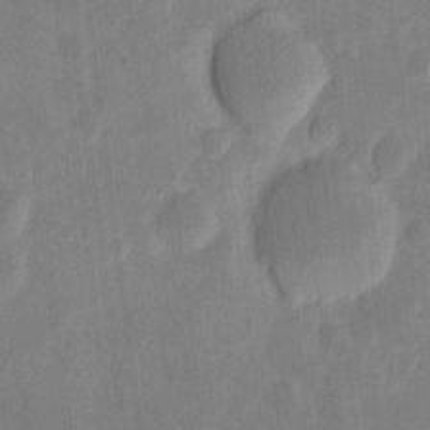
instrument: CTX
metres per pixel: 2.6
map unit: eHh
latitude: 6.9703
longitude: -70.4034
